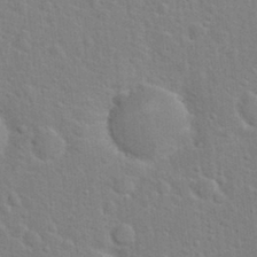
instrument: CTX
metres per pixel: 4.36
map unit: Hto
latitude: 22.0822
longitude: -47.2915
